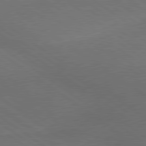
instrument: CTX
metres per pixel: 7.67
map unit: lApd
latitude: 79.6127
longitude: -177.3859
